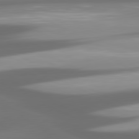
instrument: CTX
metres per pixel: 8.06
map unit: lApd
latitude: 80.8758
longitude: -146.3468
